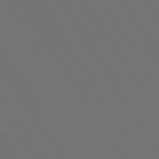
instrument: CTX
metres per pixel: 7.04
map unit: Hpe
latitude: 73.1215
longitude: -128.0822
